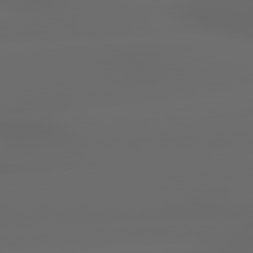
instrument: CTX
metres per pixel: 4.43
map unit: lApd
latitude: 79.2348
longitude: -135.9528
